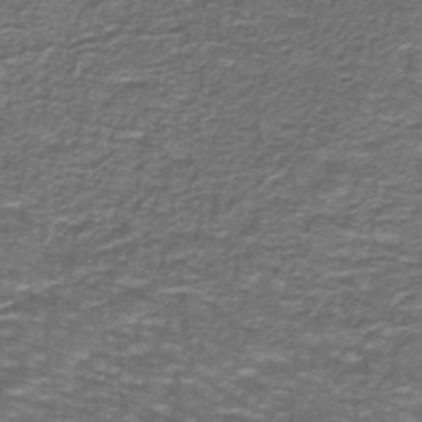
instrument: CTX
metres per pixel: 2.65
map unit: lHb
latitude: -40.7463
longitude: 55.9745
